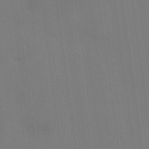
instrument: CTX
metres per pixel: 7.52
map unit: lHvf
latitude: 22.2900
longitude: 142.1794
